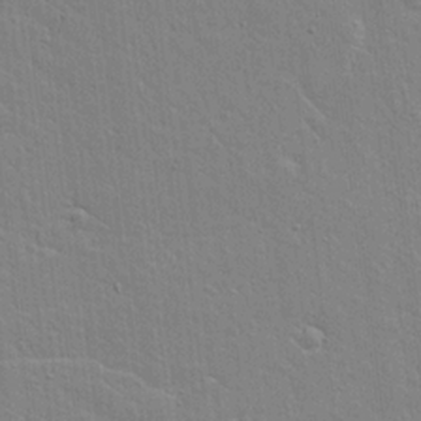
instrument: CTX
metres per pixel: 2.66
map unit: Aa
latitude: 16.7813
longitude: -125.1781
